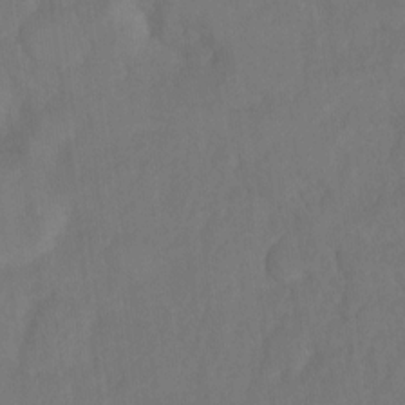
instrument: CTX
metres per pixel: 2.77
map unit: Ht
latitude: 5.5749
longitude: -30.0444
